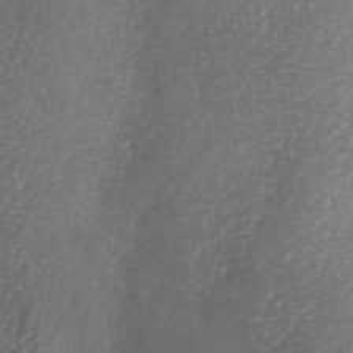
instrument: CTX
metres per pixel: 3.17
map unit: lAa
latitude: -5.1431
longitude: -126.7813
